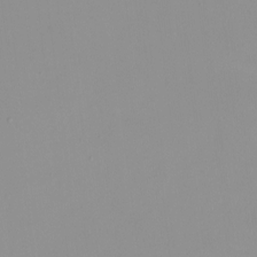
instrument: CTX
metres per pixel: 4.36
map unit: HNhu
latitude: -0.0283
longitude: -5.8772
